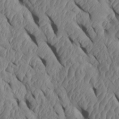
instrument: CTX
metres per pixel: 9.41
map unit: Htu
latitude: 1.5371
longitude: 148.4629
